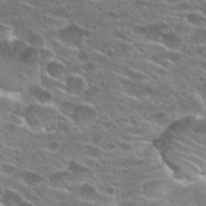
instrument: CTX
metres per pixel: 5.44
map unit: Hto
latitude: 27.8017
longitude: -46.2145
